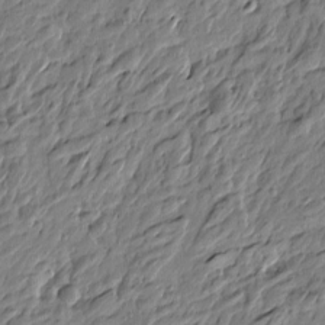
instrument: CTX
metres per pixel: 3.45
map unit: Htu
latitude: -4.4818
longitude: 179.6910
